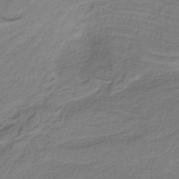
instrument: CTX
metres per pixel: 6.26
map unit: HNb
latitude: -38.2551
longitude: 53.5966
